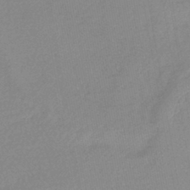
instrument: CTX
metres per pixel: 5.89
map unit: lHb
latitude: -42.7085
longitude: 75.3888
